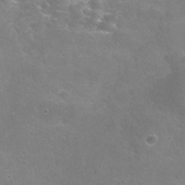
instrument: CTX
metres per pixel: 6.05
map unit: Nhu
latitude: 25.4048
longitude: -54.7057
